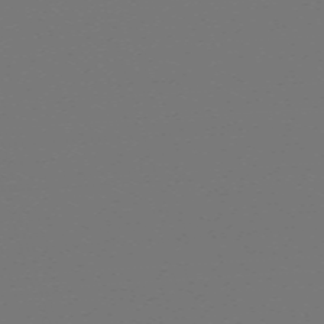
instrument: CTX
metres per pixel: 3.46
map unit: eHh
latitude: -63.5399
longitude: 52.7463
